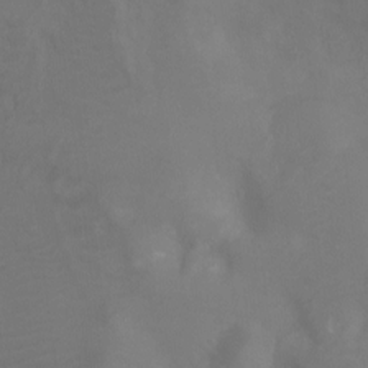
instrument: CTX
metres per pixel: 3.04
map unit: Ht
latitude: -7.8800
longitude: -27.8583
